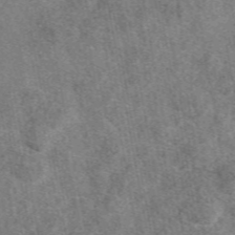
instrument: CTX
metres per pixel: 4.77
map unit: eAb
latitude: 48.9136
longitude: 108.8408
